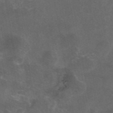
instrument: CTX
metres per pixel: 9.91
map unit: eAb
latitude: 46.9892
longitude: 125.5588
